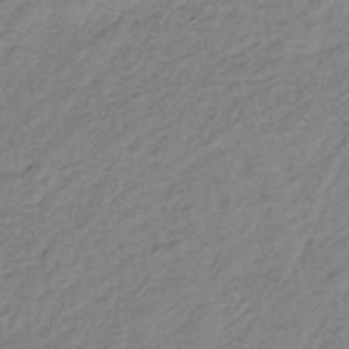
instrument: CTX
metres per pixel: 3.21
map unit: lHb
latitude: -34.7085
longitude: 69.5966
